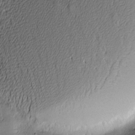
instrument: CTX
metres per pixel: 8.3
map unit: Hve
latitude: -9.3510
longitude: 174.6896
